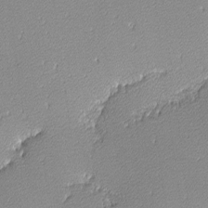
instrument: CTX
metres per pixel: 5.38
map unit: lHvf
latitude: -13.0298
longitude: -103.4615
